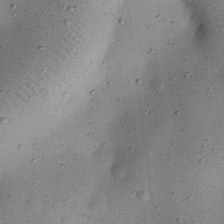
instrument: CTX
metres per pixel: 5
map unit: eHh
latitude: 24.8946
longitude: -71.1592
